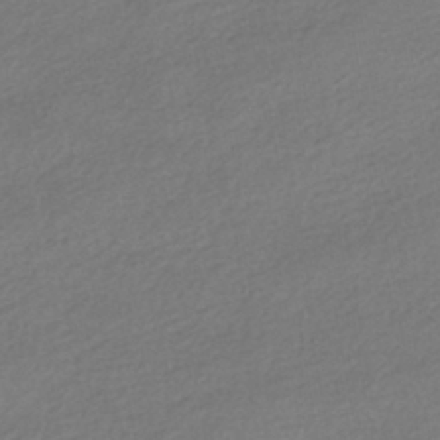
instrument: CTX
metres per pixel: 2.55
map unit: HNhu
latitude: -40.6707
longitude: 95.7855
